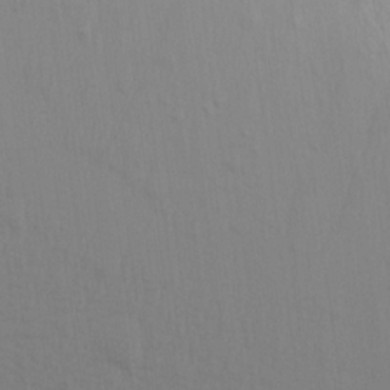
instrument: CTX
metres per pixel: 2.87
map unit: Aa
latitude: 19.0836
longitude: -142.8380
